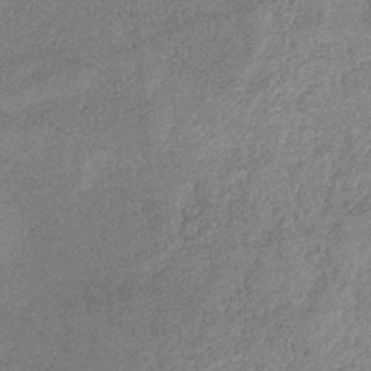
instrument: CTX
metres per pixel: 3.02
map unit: HNb
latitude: -31.8044
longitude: 61.0298
